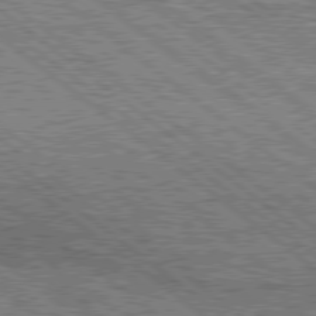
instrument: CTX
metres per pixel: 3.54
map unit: Hpe
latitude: 78.3468
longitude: -121.1970
